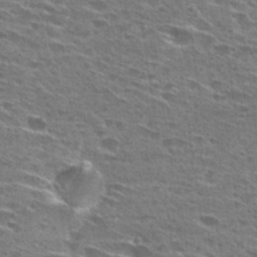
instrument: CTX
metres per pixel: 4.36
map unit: Hto
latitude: 27.8772
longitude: -46.1011
